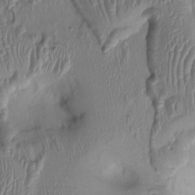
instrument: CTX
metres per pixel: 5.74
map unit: Ht
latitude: 0.1011
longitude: -14.3090
